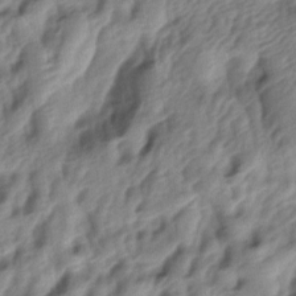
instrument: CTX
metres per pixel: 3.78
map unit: lAa
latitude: -5.1620
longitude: -123.7450
